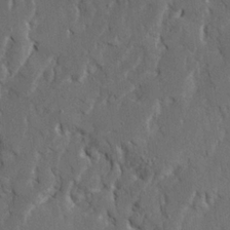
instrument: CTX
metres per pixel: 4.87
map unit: Ave
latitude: 22.8758
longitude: -130.8002
